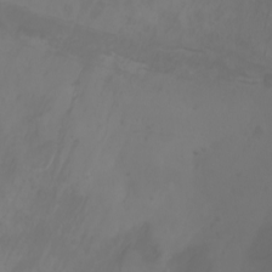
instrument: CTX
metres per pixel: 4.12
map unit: Nhu
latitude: -7.8044
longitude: -83.8016
